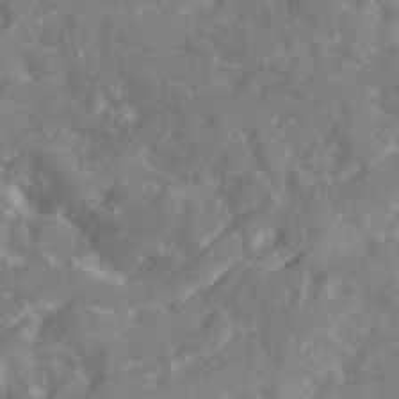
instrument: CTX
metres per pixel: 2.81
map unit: Ave
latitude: 19.8772
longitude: -130.3090
